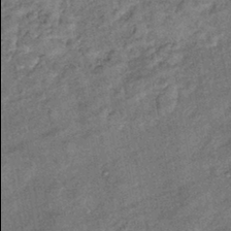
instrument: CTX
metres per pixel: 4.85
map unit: eHb
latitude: -39.7100
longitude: 78.0094
